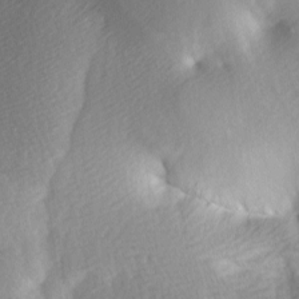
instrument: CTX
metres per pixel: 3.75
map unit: lAa
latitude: -5.4832
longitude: -121.0837
